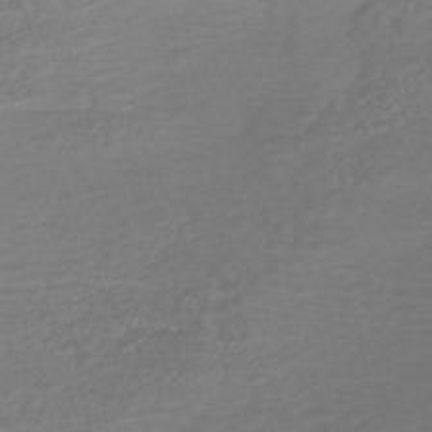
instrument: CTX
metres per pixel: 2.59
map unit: HNhu
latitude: -47.6910
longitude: 98.5763
